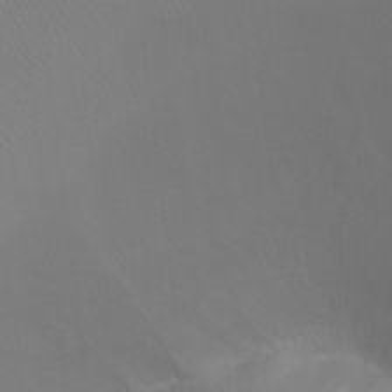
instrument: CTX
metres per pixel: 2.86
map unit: Ht
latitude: -10.2362
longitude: -38.0633
